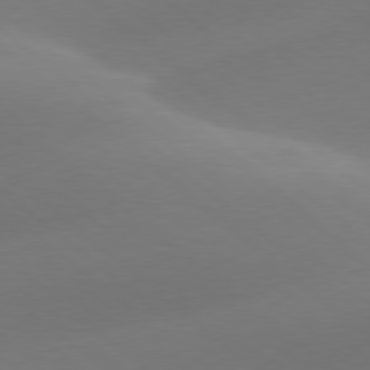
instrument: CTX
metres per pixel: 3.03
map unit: lApd
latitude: 78.2712
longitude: -51.4237
